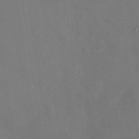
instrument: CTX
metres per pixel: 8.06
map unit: Nhe
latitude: -33.7289
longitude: -87.5749
